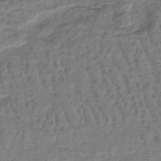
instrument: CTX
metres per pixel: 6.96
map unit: lHb
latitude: -40.3495
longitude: 59.4832
